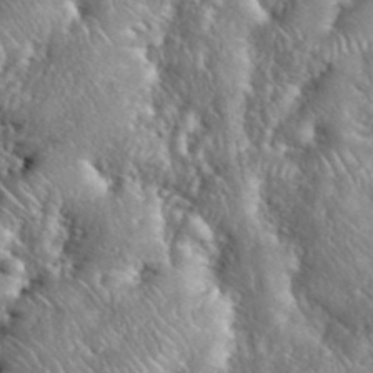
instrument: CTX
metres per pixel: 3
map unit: eHh
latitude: 39.7072
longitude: -57.6882
